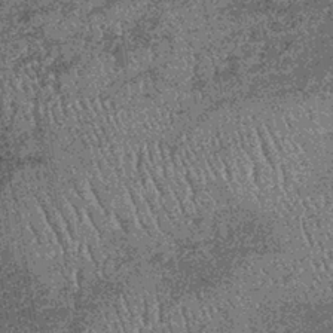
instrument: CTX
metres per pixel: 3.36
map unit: lHb
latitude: -37.3320
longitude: 67.8612
